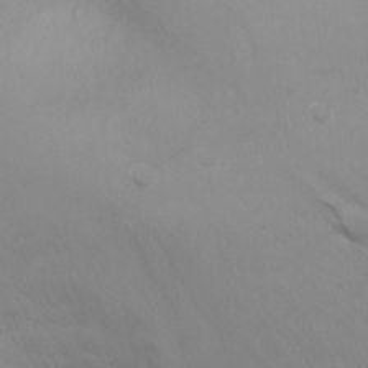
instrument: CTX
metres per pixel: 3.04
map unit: Ht
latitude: -5.5021
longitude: -24.7435
